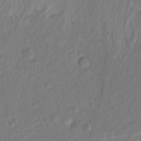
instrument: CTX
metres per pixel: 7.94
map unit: Ht
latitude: -14.1417
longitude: -57.3292
